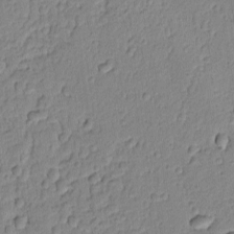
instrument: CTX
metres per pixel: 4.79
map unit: lAvf
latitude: -9.0675
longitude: -119.6316
